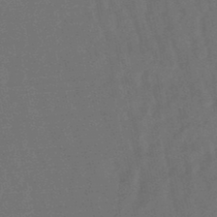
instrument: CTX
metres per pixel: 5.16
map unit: lHb
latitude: -47.8989
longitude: 80.7463
